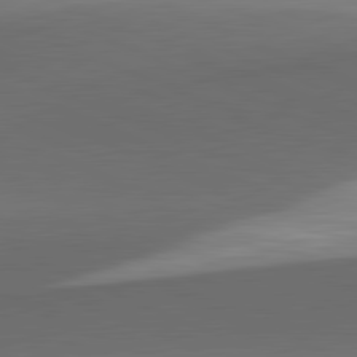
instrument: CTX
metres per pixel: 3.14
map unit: lApd
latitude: 81.7827
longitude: 132.9353
